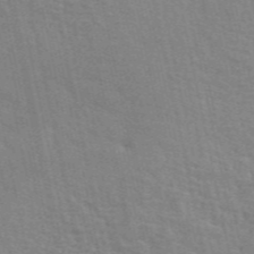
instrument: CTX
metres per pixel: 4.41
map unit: ANa
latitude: 49.0836
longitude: -79.0837
